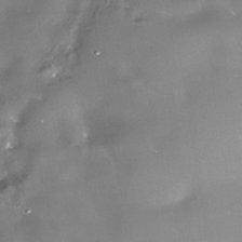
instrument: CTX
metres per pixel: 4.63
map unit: Nhe
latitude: -36.2361
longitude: -87.6505
